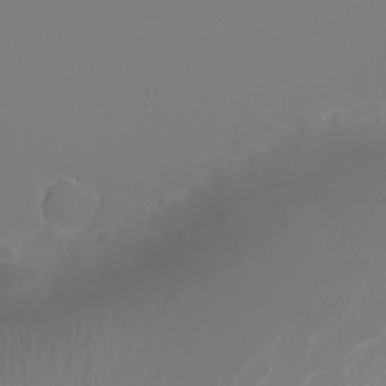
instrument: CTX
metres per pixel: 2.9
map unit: eHh
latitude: -6.1417
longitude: -88.6113
